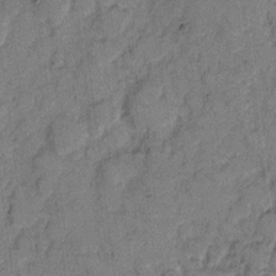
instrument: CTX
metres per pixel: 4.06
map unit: eHh
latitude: 7.8583
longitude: -64.2900
